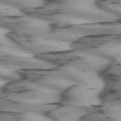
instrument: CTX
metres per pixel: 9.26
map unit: lApd
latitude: 72.2145
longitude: -54.3089
